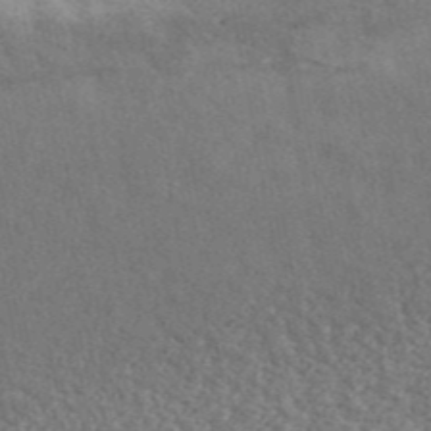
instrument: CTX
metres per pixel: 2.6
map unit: ANa
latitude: 45.2348
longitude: 44.9920
